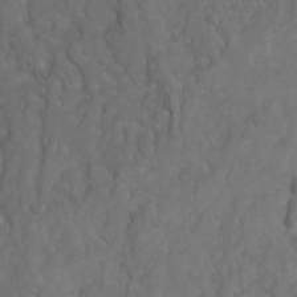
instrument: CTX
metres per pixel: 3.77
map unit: Ave
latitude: 16.2523
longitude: -132.4790
